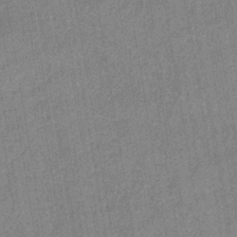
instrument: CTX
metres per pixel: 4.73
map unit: lHb
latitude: -37.2187
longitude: 74.0094
